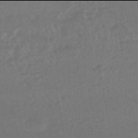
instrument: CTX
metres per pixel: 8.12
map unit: HNhu
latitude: -46.0094
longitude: 97.9178
